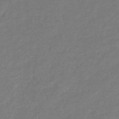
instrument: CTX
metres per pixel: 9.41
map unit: eHb
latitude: -30.3873
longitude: 70.8597
